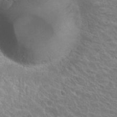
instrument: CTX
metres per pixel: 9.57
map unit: Hto
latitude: 22.7057
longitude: -39.2159
